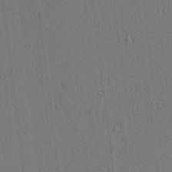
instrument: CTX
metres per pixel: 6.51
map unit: lAvf
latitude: 7.9528
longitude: 168.7652
